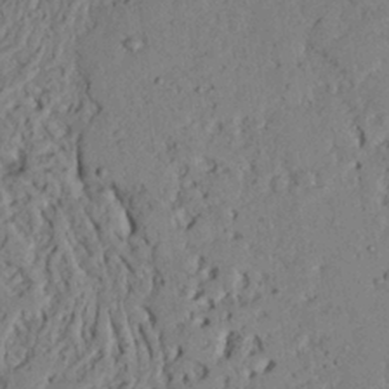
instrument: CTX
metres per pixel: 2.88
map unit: Ave
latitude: 23.9717
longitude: -132.8002
